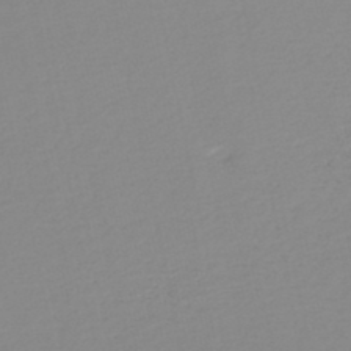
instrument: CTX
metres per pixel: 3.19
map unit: lHb
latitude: -46.1417
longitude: 64.9542
